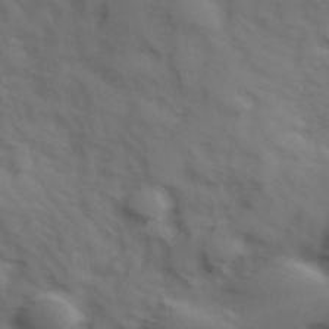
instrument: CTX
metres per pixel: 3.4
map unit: Hve
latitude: 32.7246
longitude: 150.5952
